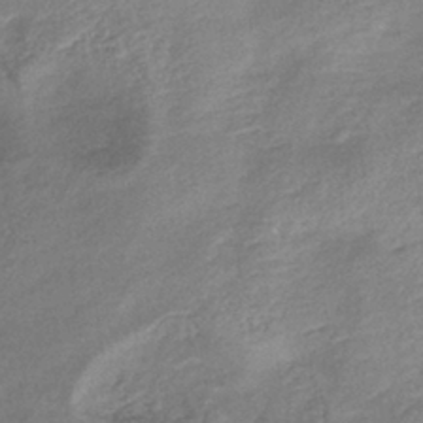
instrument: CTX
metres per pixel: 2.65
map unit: lHb
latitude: -40.2550
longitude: 75.0487
